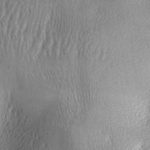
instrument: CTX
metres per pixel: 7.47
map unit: lAa
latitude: -5.2942
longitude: -121.4994
